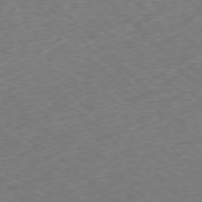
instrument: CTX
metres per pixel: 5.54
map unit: Ap
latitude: -77.6722
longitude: -61.5938
